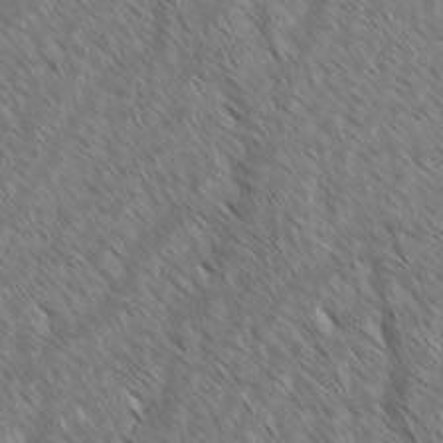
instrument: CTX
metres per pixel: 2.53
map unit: lAvf
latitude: -2.0661
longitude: -114.0633
